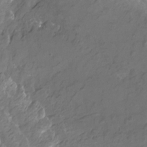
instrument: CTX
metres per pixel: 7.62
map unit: Htu
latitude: -12.8408
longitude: -72.0633
